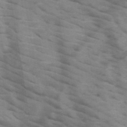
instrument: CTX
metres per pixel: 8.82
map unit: HNb
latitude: -47.0864
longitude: -45.3481
